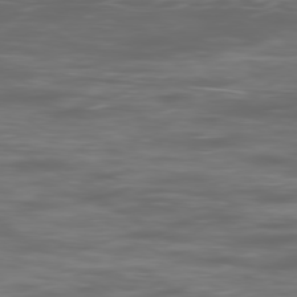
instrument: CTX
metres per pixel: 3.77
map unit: Ap
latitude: -79.3131
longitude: -75.3104
